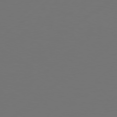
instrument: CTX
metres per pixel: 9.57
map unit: Hpe
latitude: 76.8380
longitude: -130.0822
